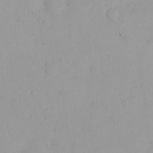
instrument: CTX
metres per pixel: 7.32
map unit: eHh
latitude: 23.9906
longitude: -64.5546
